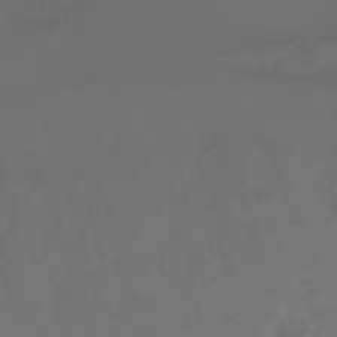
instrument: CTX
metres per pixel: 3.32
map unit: Ht
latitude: 1.6694
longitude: -33.9906
